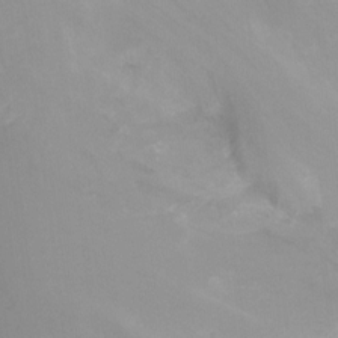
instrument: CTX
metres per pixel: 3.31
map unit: Nhu
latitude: -13.5588
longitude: -60.2522
